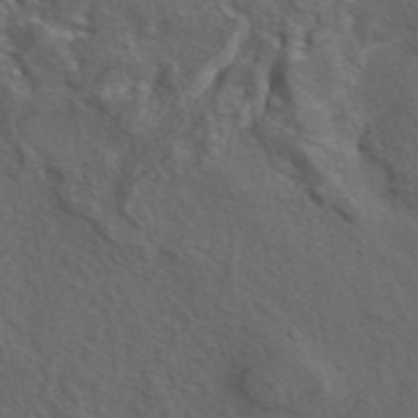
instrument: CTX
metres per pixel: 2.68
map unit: eAb
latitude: 43.8772
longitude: 103.6911
